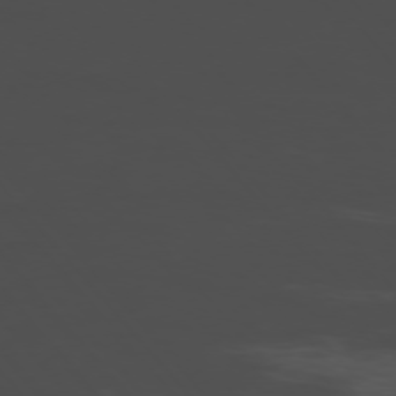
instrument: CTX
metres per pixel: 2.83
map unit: Ap
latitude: -76.4818
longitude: -66.8569
